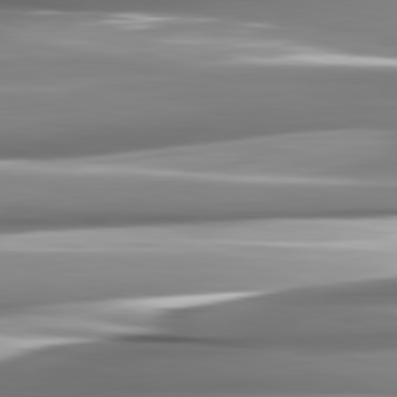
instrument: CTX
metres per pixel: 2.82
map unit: lApd
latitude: 82.5923
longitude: -140.7435
